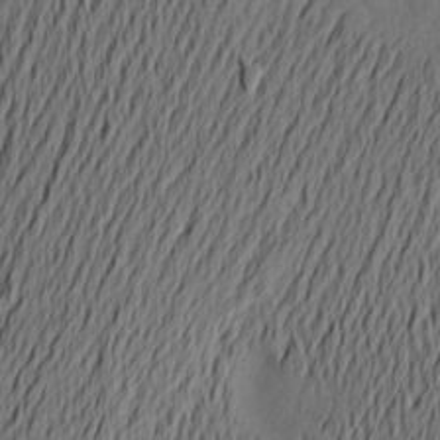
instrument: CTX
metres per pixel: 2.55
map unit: Aa
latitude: 21.4427
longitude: -144.9136
